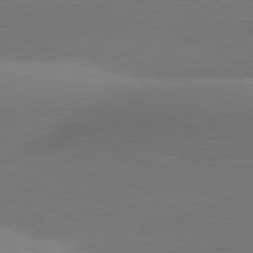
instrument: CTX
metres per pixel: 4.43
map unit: lApd
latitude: 81.1025
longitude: 129.7667
